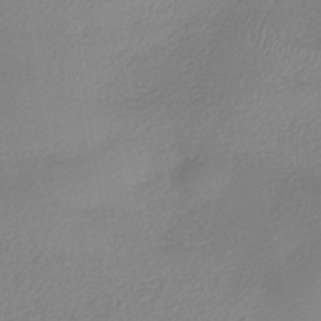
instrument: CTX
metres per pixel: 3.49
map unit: HNhu
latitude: -40.7463
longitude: 94.6518
